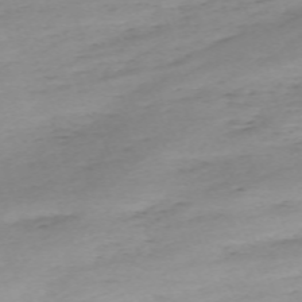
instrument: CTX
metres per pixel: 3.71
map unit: Nhu
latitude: -66.6329
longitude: 39.1809
